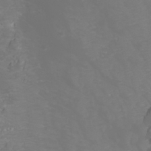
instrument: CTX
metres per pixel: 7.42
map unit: Htu
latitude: -5.8044
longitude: -72.4979
